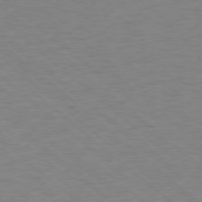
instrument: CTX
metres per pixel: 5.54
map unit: Ap
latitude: -78.5195
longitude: -68.1389
